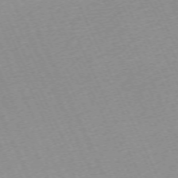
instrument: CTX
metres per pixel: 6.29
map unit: Hpe
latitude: -70.5007
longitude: 12.5385
